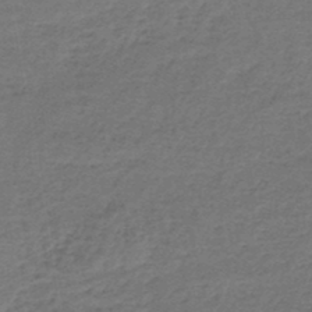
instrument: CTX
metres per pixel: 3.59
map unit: lHb
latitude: -45.3510
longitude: 57.4265
